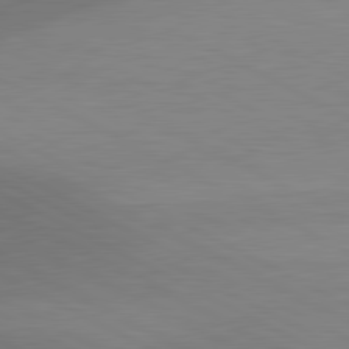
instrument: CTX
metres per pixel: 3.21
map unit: lApd
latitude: 81.1403
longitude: 127.7477
